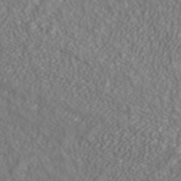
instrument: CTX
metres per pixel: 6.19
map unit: ANa
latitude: 42.5735
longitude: 28.6707
